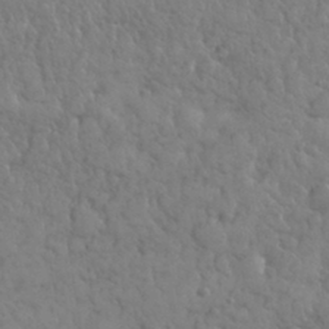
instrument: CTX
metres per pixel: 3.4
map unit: eHh
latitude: 31.7072
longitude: -67.8583
